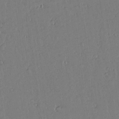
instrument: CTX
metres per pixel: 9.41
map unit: lAvf
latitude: 14.5924
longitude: -127.1592
